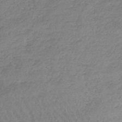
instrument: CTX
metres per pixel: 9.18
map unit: lHb
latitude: -44.7841
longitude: 71.9745
